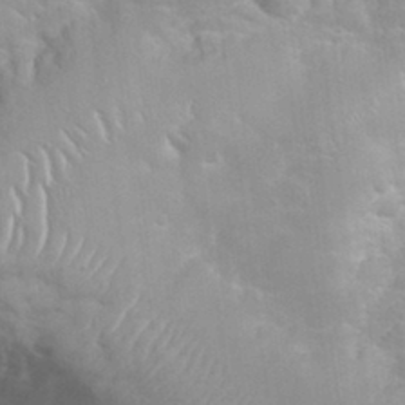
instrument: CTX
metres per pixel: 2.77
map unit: eHh
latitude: 32.0822
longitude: -61.7638
